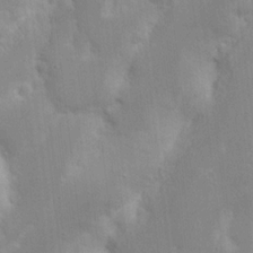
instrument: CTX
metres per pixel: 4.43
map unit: Nhu
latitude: 18.1200
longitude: -73.7450
